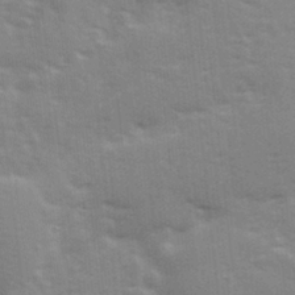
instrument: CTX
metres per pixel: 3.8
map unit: Ave
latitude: 12.3845
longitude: -102.5923
